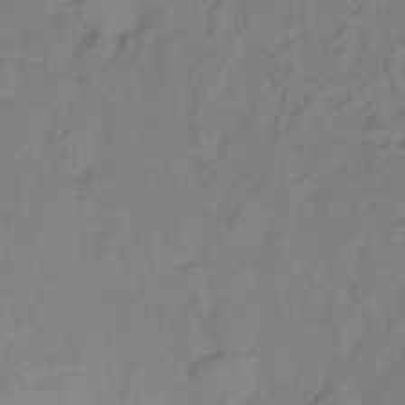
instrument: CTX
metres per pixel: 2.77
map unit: Hto
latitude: 7.2726
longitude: -37.9528
